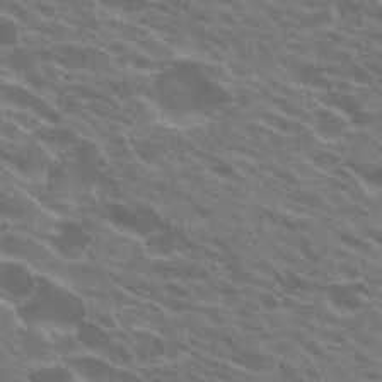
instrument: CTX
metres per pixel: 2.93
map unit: Hto
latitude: 23.3293
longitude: -37.7450
